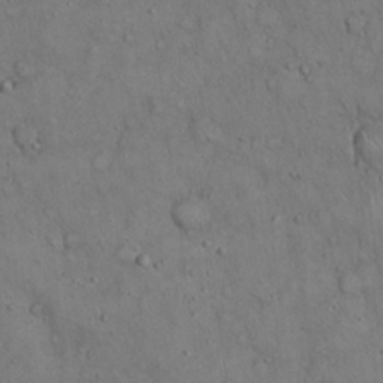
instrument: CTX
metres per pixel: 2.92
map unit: Hto
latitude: 18.7435
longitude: -60.3089
